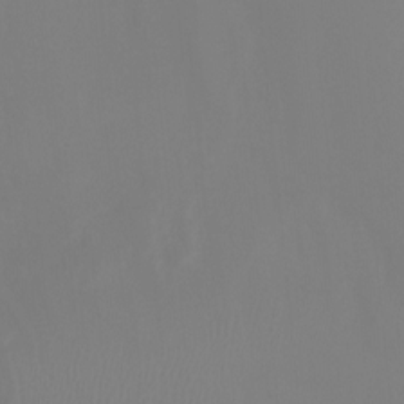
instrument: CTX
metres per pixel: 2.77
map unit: Ht
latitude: -15.0487
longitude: -52.9703
